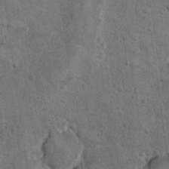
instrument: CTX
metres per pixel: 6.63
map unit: Hto
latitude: 10.6869
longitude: -36.2144
